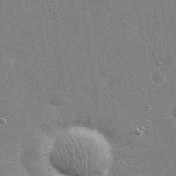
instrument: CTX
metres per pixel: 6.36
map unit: eHh
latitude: 21.0837
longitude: -67.0080
